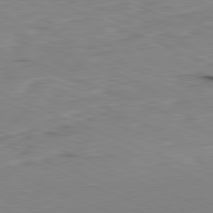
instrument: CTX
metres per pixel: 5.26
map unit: Ap
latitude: -81.9556
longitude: -68.4979
